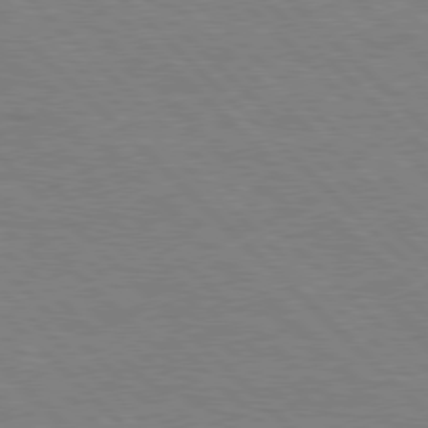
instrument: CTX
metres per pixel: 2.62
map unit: Hpe
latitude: 77.9339
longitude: -154.5735
